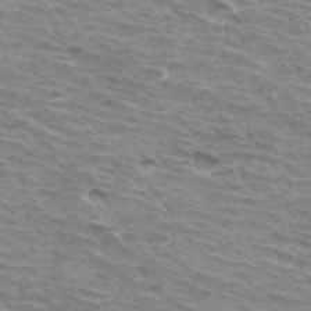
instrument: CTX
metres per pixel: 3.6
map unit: Hto
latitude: 34.3278
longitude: -43.6883
